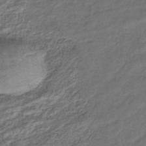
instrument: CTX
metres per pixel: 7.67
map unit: lHb
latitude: -42.5762
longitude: 79.5966
